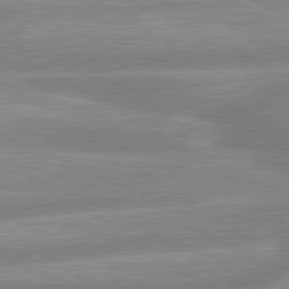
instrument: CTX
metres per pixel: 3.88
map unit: lApd
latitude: 80.0633
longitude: -165.0269
